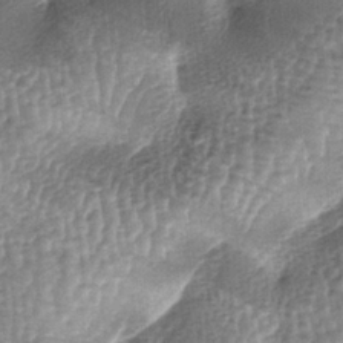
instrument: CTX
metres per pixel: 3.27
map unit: lAa
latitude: -6.3117
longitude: -128.1011
